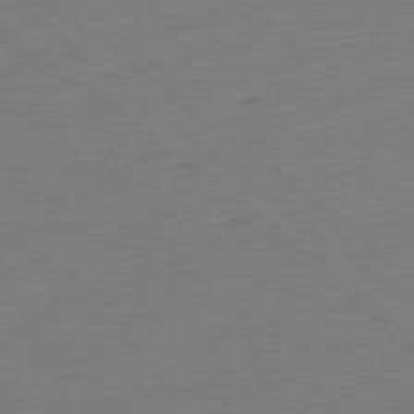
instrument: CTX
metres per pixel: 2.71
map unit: Ap
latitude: -78.3117
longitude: -76.5168
